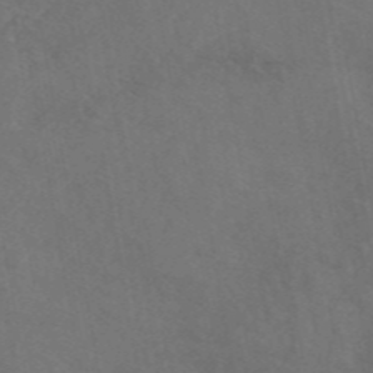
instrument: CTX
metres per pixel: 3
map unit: eAb
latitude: 46.6113
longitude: 114.3873
